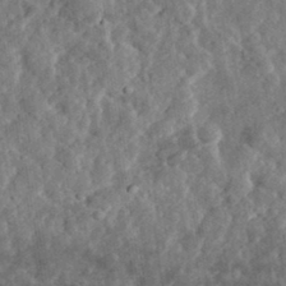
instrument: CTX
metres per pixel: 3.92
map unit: eHh
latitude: 34.5734
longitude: -78.5168
